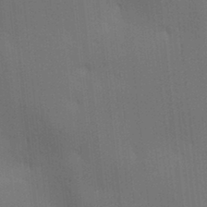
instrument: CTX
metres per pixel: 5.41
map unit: lAa
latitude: 11.6883
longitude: -108.4601
